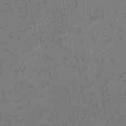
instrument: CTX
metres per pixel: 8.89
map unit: lHb
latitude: -37.8233
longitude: 74.1606
